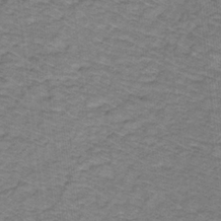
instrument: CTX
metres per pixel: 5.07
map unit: lHb
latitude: -31.6722
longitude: 66.2739
